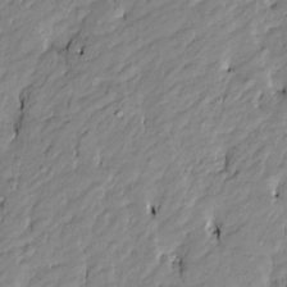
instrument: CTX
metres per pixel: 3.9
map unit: Htu
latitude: -9.6722
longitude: 176.7652
